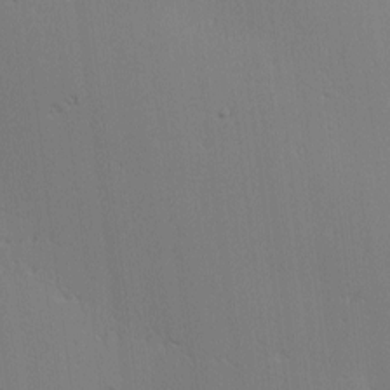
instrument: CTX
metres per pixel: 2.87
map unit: Hve
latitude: 3.3104
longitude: -122.1578
